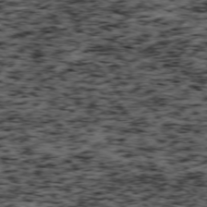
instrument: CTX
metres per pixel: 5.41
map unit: Ap
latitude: -75.8045
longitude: -61.2726
